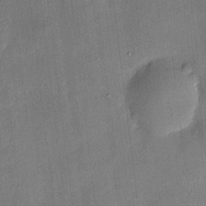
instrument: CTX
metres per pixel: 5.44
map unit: eHh
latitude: 4.6868
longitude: -71.1970
